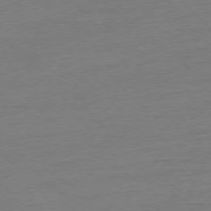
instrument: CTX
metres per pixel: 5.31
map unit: Ap
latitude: -76.8408
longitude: -92.0444
